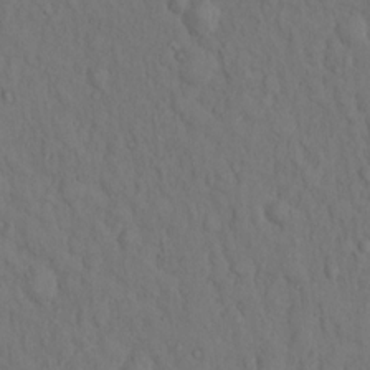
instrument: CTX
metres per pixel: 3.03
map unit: Hto
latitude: 13.9528
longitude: -61.8205
